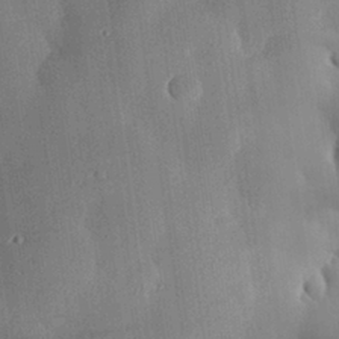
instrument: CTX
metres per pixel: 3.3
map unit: eHh
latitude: 29.9717
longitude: -81.9717
